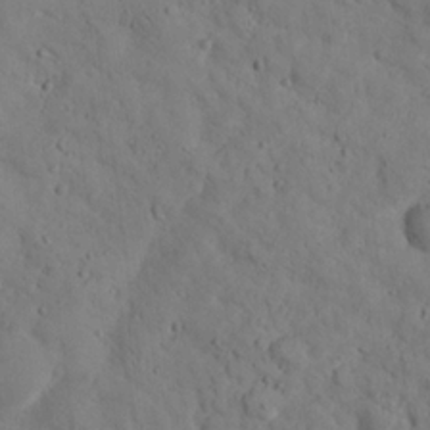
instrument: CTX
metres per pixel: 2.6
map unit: lHvf
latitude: 13.1592
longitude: 177.8989
